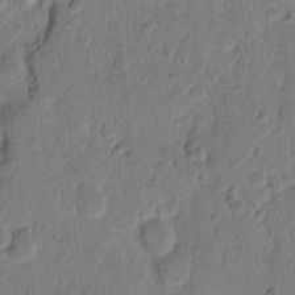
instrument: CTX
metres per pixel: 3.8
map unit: eHh
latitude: 11.1025
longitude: -65.7072
